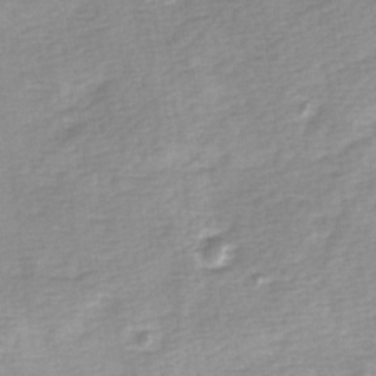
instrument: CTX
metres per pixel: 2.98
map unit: Ave
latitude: 0.9513
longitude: -112.2333
